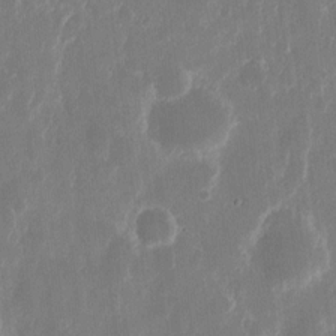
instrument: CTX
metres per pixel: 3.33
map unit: eHh
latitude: 11.4804
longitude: -71.5749
